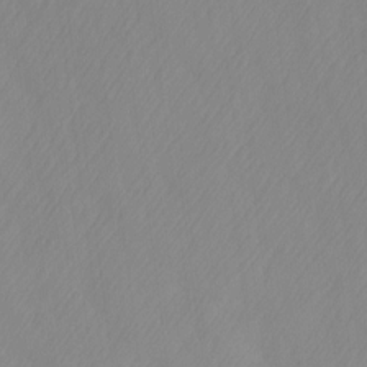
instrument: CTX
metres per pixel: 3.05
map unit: Ave
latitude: 13.1970
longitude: -105.6694
